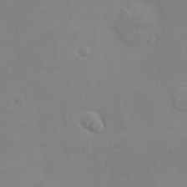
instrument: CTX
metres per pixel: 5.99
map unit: eHh
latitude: -3.2753
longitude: -74.6679
